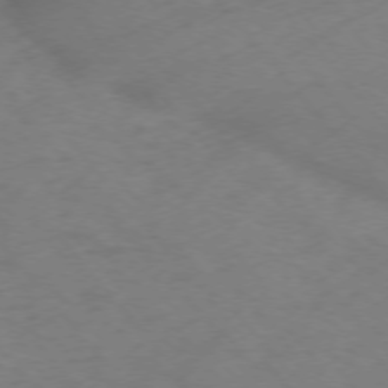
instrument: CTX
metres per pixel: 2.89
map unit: Ap
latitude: -76.0094
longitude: -70.4223
